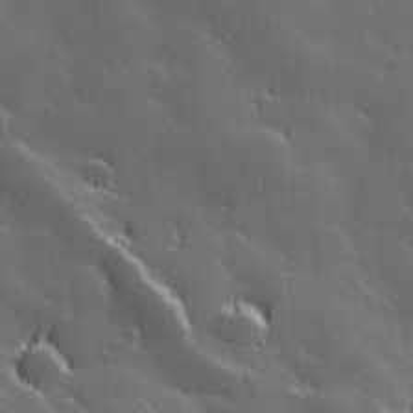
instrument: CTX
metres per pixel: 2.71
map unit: Hve
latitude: 27.9339
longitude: 144.6896
